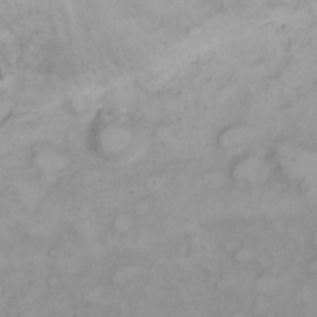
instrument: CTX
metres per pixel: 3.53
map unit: eHh
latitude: 22.9514
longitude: -61.5560
